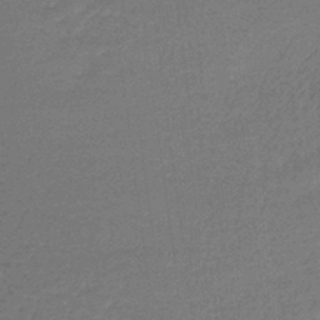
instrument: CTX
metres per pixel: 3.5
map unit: lHb
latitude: -43.5210
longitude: 66.4062
